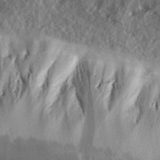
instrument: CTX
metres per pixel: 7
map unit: eHh
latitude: 33.6694
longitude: -140.1955
